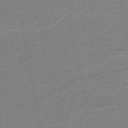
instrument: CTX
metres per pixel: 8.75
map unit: HNb
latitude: -38.8219
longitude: 54.5952
